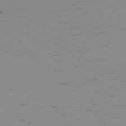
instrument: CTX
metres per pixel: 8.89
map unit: Ap
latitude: -78.0850
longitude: -64.1767
